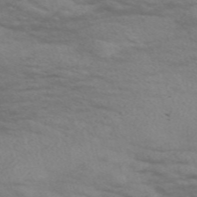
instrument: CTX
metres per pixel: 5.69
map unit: Nve
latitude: -57.5021
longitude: 54.3117
